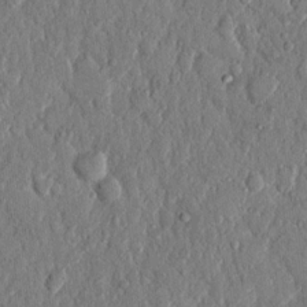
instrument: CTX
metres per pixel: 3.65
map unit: eHh
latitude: 12.8569
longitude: -69.3860
